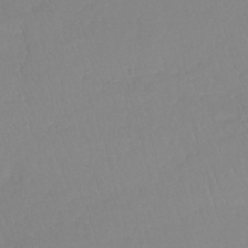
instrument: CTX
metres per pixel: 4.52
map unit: lHb
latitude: -41.4265
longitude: 71.3321
